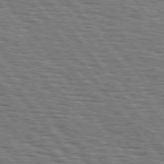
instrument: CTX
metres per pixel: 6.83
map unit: Hpe
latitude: 74.9703
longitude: -152.9325
